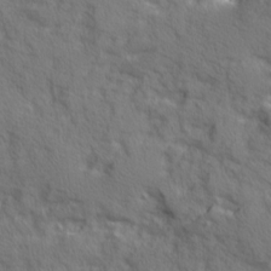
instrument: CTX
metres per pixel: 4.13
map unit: Ave
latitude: 11.9528
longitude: -101.9150
